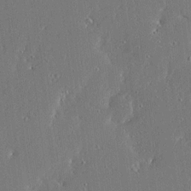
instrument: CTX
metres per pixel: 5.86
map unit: Ave
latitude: 17.9528
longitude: -139.8205
